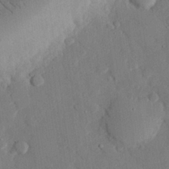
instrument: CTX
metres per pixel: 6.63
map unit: eHh
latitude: 27.8772
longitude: -80.2900
